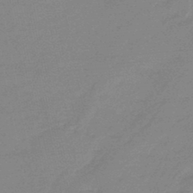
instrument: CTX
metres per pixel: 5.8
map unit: eHb
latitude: -45.9367
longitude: 86.8786
